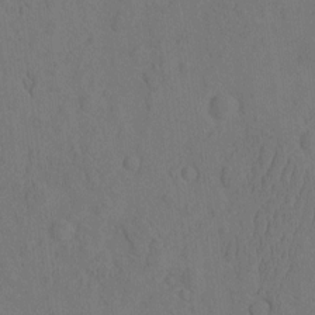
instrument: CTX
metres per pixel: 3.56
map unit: eHh
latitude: -2.7274
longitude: 18.6896
